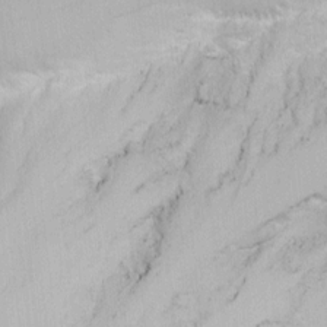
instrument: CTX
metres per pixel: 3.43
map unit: Nhu
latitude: -5.9178
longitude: -68.5357
